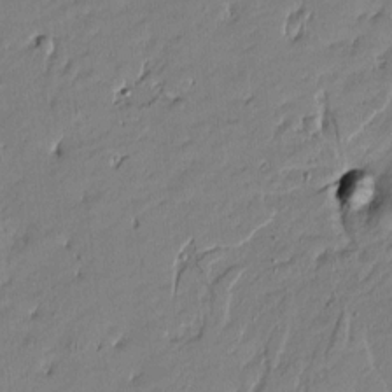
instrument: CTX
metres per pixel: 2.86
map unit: Htu
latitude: -6.5384
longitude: 176.5574
